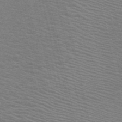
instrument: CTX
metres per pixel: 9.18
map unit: HNb
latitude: -52.0661
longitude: -44.7057
